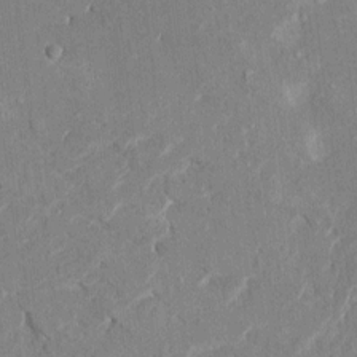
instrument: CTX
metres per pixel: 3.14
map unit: HNhu
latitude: 8.1389
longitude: -5.1970
